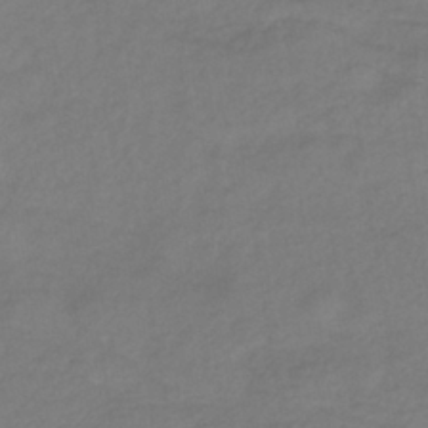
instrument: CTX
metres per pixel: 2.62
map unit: lHb
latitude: -38.2740
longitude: 70.6896
